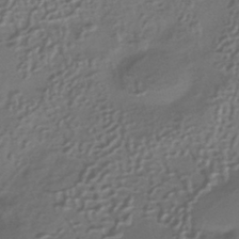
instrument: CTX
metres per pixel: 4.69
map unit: HNhu
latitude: -42.6707
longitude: 94.6518
